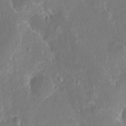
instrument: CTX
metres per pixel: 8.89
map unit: HNhu
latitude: 5.9339
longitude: 3.1620
